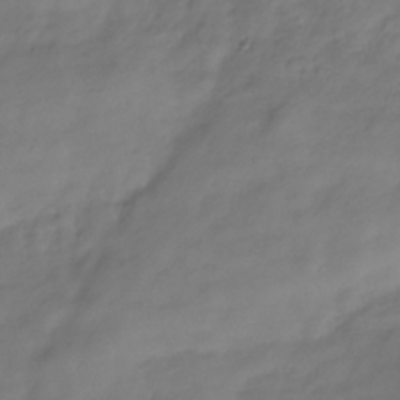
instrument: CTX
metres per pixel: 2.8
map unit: Hve
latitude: -32.2362
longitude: 90.1606
